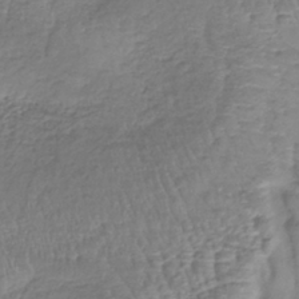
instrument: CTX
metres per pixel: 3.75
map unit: lHb
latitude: -37.9745
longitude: 68.0472
